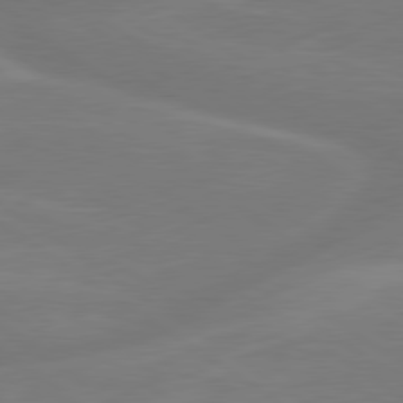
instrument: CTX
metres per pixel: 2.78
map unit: lApd
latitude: 79.5371
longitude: -142.5168
